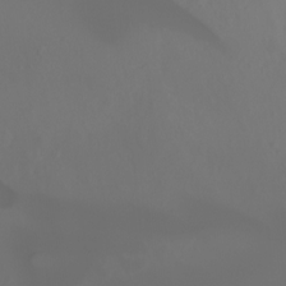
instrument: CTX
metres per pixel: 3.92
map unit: Ht
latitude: -3.8611
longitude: -62.1767
